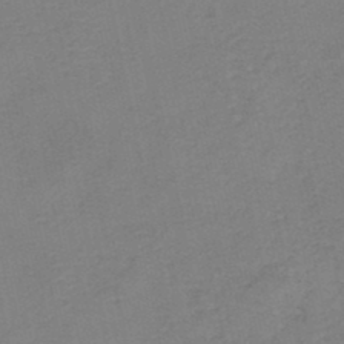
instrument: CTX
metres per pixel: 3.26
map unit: HNb
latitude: -45.6533
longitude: -47.1592
